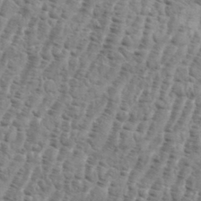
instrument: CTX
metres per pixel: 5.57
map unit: eHh
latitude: 36.6680
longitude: -136.4601
